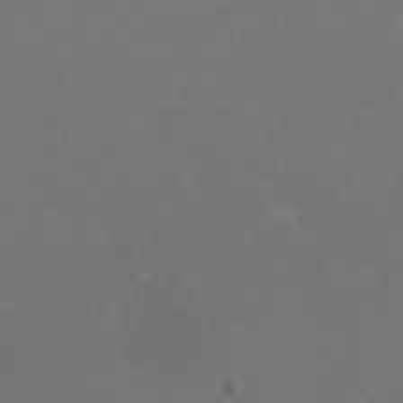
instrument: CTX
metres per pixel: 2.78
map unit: HNhu
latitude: 1.4426
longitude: -1.6127
